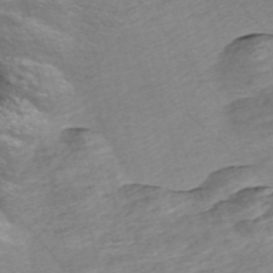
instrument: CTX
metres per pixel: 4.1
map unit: Nve
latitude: -56.7463
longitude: 53.5966
